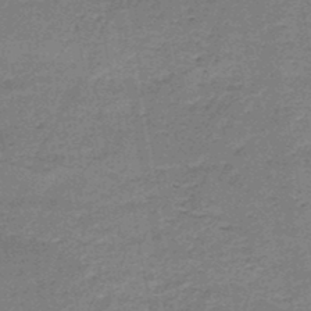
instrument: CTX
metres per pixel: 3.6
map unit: HNb
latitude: -47.8422
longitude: -39.8583
